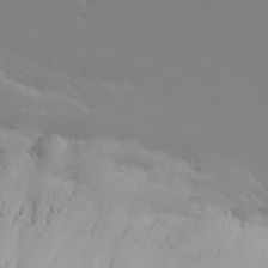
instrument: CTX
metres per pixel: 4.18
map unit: Nhu
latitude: -4.7085
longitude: -79.3293
